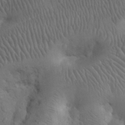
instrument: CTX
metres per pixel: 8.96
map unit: eHh
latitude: 31.1026
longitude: -67.7638
